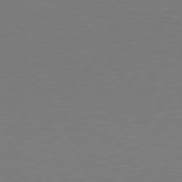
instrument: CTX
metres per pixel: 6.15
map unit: Hpe
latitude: 78.5735
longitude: -137.4616
